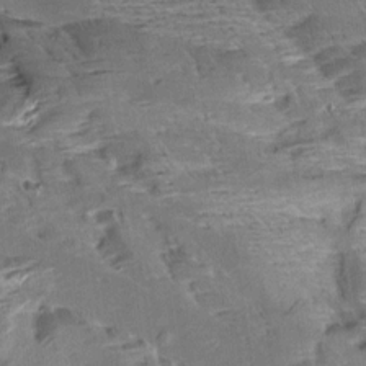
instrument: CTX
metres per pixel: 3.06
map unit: Aa
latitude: 9.4427
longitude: -141.8205
